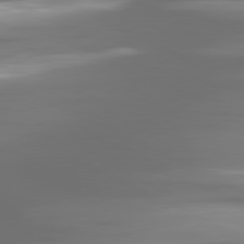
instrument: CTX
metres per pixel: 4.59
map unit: lApd
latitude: 81.1781
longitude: -139.1403
